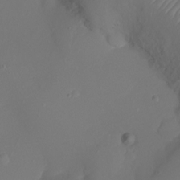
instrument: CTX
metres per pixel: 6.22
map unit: Ht
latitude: -17.8990
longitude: -43.7450
